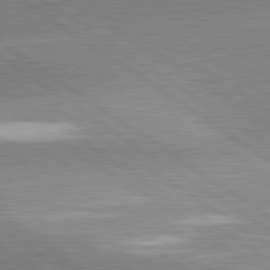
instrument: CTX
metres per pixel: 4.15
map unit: lApd
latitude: 81.5749
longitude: -157.6316
